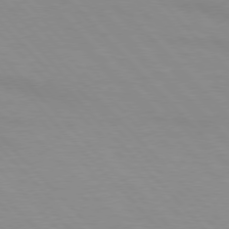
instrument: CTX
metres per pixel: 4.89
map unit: lApd
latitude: 76.3467
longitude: -85.0648
